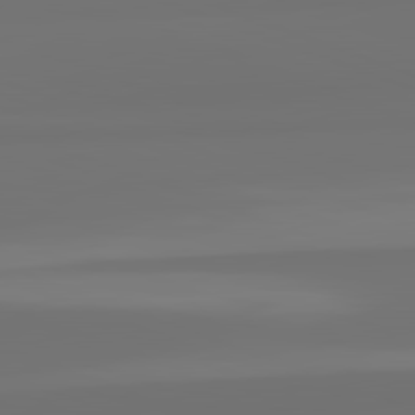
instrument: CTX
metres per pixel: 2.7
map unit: lApd
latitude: 82.4223
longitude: 154.3684
